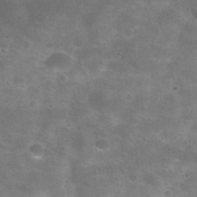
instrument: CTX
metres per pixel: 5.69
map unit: Nhu
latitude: 27.4615
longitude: -55.6316
